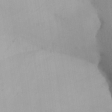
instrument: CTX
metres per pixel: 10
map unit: Aa
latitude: 27.5560
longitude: -147.3293
